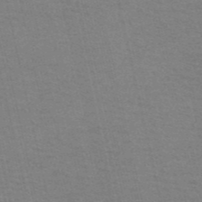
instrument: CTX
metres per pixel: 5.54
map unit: HNb
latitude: -52.0472
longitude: -44.7246
